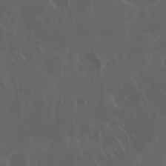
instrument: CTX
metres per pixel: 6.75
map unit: Nhu
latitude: 30.1011
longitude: -59.1214
